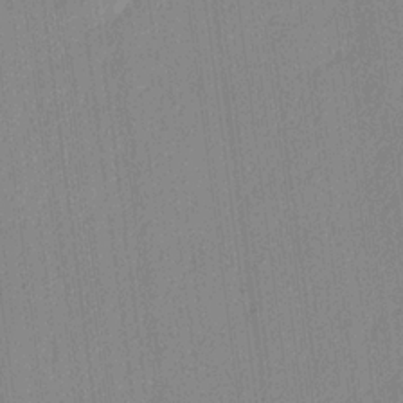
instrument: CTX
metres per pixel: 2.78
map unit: lHvf
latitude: 21.2537
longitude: 141.5966
